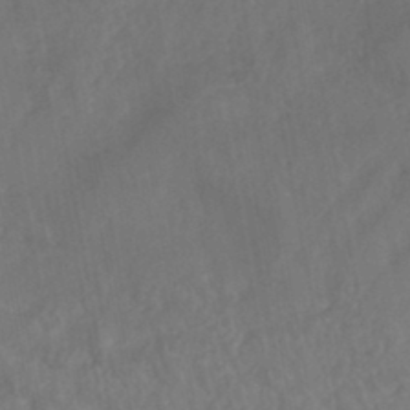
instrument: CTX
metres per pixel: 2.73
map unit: HNhu
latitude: -43.5966
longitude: 101.9178
